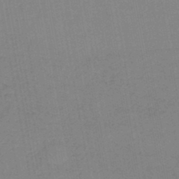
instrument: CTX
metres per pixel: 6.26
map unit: lHb
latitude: -44.6519
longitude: 63.2187
